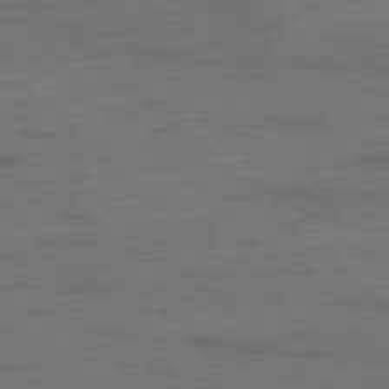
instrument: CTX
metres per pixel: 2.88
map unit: Hpe
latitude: -78.0283
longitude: -21.1214
